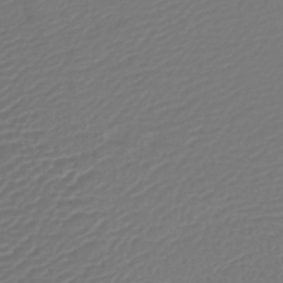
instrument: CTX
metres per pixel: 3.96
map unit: lHb
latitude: -42.9919
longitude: 77.2187
